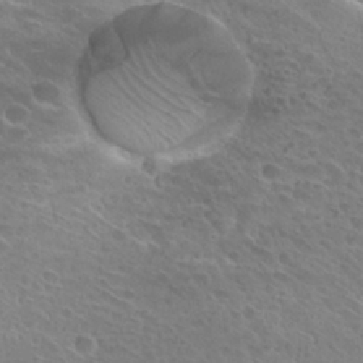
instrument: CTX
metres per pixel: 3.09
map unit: Hto
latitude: 26.7435
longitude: -39.8772
